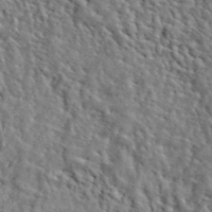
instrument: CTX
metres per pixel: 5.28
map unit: lHvf
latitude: 40.6112
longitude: -85.9717
